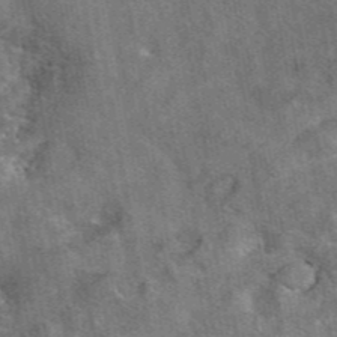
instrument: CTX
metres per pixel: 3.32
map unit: eAb
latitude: 45.5182
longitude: 121.0486
